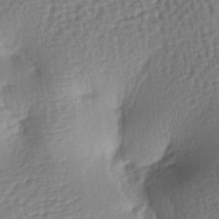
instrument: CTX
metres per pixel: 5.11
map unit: lAa
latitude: -6.8975
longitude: -126.7057
